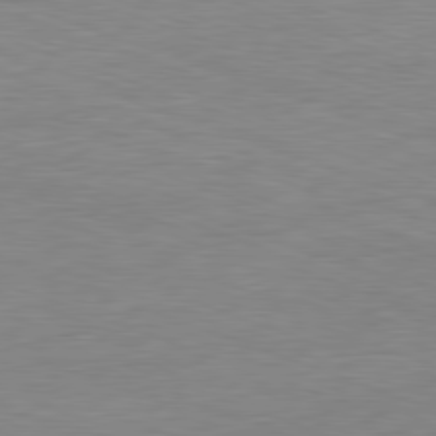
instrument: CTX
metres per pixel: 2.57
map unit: Ap
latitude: -81.2943
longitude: -89.5749
